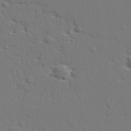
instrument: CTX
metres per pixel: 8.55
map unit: lAvf
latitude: 27.5749
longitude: -109.4048
